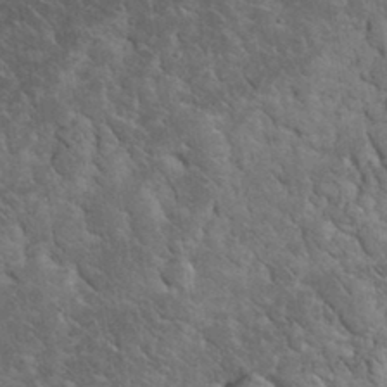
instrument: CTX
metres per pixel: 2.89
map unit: eHh
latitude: 33.5371
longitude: -66.2333
